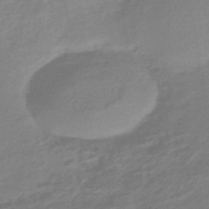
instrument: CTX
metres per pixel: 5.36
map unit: eHb
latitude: -45.5777
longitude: 89.6722
